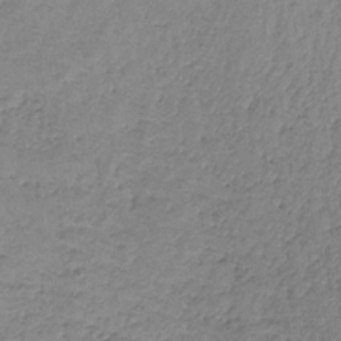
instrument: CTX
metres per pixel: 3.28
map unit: lHb
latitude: -33.1998
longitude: 66.1984
